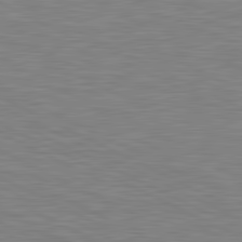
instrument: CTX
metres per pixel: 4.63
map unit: lApd
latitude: 81.2348
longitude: -169.1214
